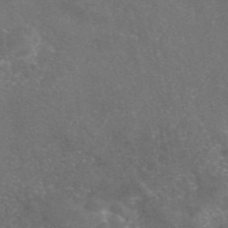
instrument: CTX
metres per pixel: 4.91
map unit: eAb
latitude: 46.9703
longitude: 110.1983
